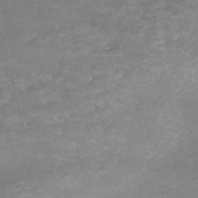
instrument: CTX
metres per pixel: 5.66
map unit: eHh
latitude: -54.4629
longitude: -90.4034
